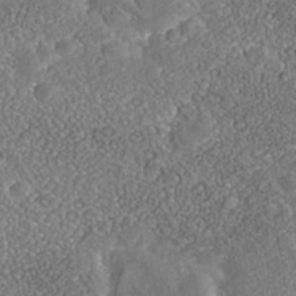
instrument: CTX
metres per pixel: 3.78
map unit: Nhe
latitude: -40.6140
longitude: -100.9892
